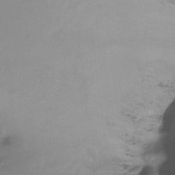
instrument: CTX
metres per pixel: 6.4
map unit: Ht
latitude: -15.8612
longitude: -44.6490
